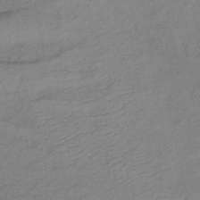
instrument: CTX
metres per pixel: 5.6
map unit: lHb
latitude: -41.2943
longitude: 78.2928
